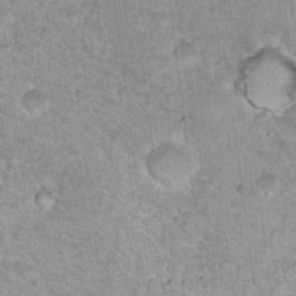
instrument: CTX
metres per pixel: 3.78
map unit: Nhu
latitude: 18.5734
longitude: -31.6316
